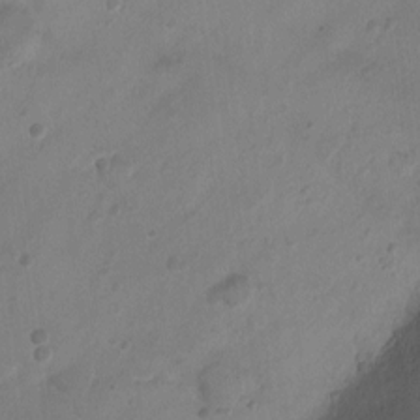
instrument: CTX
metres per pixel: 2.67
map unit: Ht
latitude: -11.8045
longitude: -20.9703
